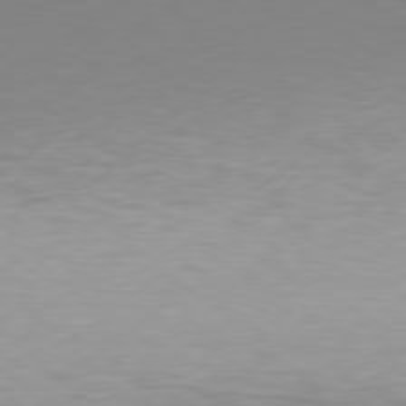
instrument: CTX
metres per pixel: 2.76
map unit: Hpe
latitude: 78.0444
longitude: -130.0444
